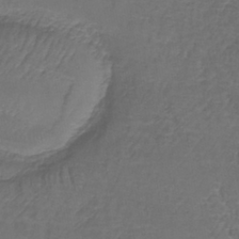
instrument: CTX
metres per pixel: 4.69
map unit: lHb
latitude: -38.2740
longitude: 61.0486
